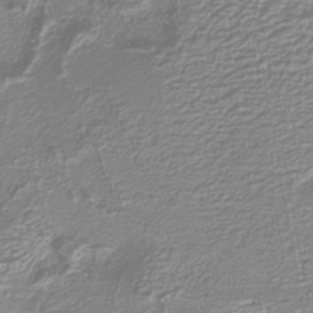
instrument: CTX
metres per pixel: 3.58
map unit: HNb
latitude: -40.6518
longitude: 51.4454
